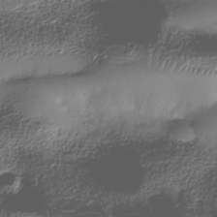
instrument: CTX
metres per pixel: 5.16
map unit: Nhe
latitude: -38.0661
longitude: -147.2726
